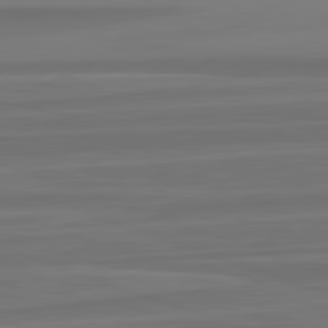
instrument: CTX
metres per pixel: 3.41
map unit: lApd
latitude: 82.5167
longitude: -175.7261
